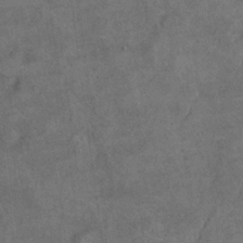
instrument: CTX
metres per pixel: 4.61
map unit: Ht
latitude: 8.3089
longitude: -36.0255
